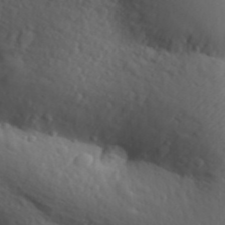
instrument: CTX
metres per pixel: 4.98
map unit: Aa
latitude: 30.9703
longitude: -146.2334
